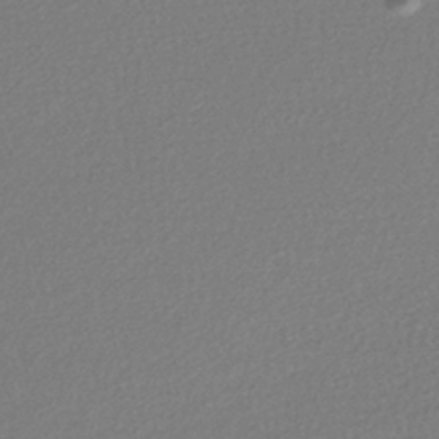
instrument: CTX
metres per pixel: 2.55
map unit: lHb
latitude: -42.4062
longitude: 69.1431
